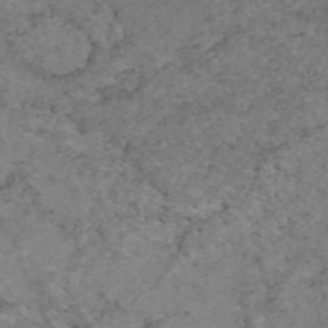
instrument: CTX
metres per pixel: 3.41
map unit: eAb
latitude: 47.7828
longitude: 113.1809
